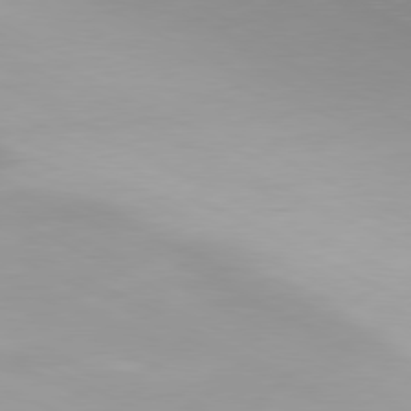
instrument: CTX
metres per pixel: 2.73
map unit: Hpe
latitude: -81.0676
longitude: 16.6897
